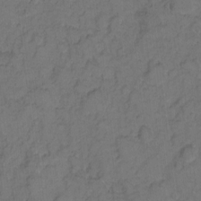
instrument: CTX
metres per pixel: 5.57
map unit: eHh
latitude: 7.3293
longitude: -63.7450
